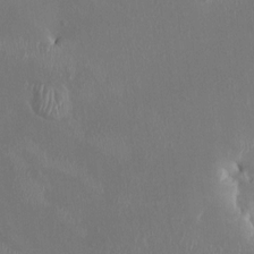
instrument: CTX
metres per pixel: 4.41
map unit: HNhu
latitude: 3.4426
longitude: -6.4790
